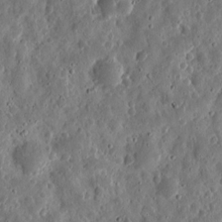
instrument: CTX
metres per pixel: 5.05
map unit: eHh
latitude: 10.6680
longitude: -73.7828
